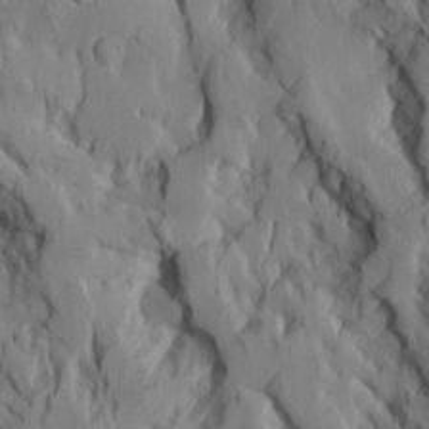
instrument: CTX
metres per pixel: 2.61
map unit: Aa
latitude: 8.6302
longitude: -127.1403
